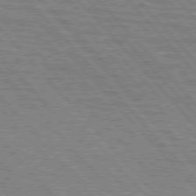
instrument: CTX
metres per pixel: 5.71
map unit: lApd
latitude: 76.7246
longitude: -72.4601
